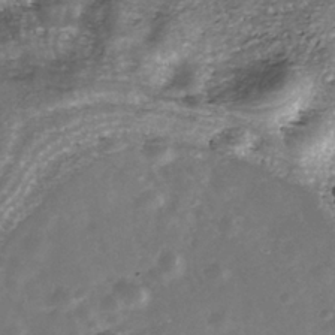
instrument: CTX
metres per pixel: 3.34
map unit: Nhe
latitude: -39.5588
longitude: -116.3089
